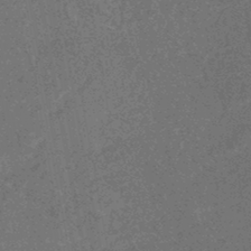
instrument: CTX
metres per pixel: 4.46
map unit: HNhu
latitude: -45.5966
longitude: 99.6722
